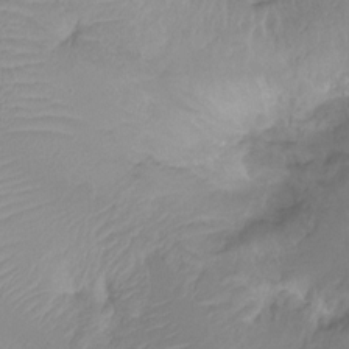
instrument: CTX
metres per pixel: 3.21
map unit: Nhu
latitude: -15.0487
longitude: -25.9528
